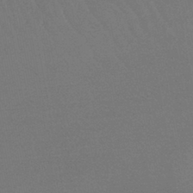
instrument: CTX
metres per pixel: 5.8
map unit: lHb
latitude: -42.8974
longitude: 73.7855
